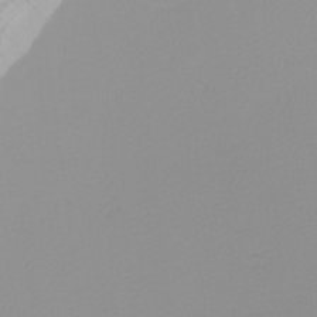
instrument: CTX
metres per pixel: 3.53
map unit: Nhu
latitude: -4.6896
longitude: -83.9150
